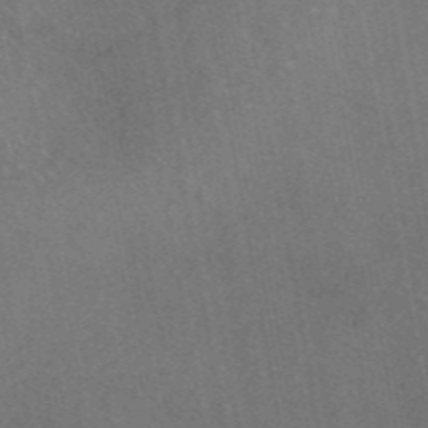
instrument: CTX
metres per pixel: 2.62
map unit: eAb
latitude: 46.4223
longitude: 113.7100
